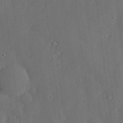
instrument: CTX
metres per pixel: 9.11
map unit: lHvf
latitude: 18.9891
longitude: -113.1403
